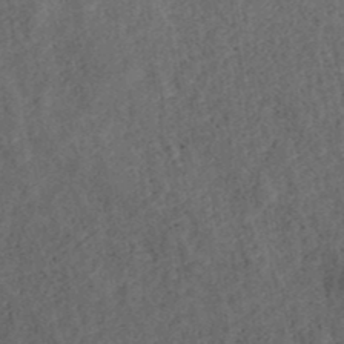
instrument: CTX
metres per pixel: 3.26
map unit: ANa
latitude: 39.9717
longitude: 18.2928
